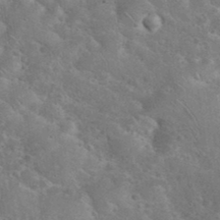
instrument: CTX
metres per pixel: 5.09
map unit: eHh
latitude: 37.0648
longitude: -65.4048
